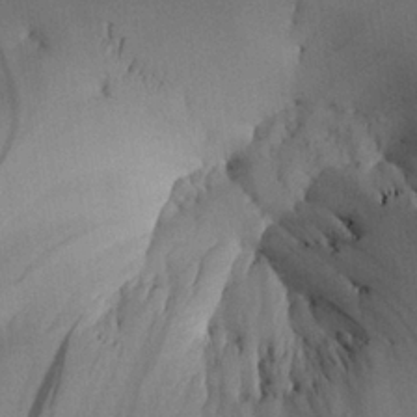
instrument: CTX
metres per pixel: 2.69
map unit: Aa
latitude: 26.2523
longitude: -133.1025
